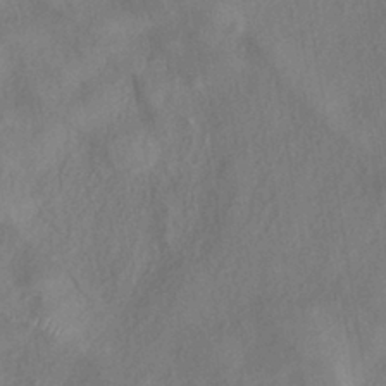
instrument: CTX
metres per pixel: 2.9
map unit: eHh
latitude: -40.7841
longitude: 119.8989
